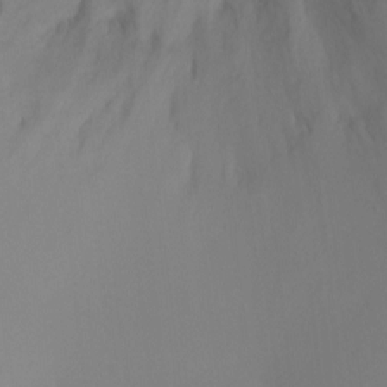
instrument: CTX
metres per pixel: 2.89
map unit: Ht
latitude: -5.8233
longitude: -28.1011
